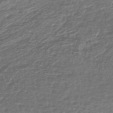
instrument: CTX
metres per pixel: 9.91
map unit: lHb
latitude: -42.7841
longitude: 72.8786
